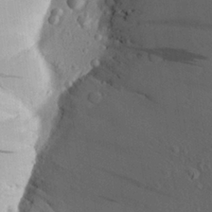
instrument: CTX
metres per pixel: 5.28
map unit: Aa
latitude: 25.4993
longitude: -144.9136
